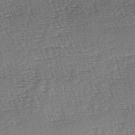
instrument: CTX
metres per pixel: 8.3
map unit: lAa
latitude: -3.6343
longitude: -122.8002
